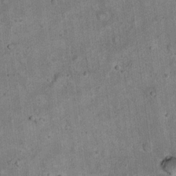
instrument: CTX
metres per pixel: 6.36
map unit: eHh
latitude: 20.1200
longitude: -60.6112
